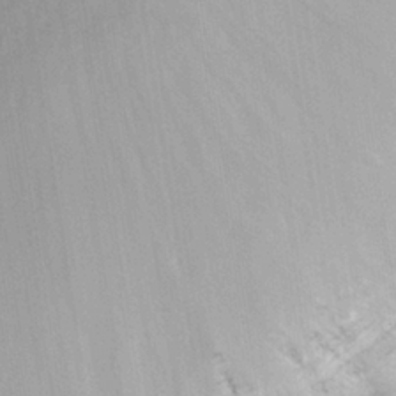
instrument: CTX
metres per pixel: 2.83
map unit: Nhu
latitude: 24.6301
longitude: -51.1970
